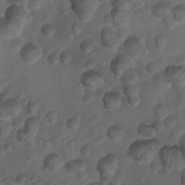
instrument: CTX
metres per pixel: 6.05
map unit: Nhu
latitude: 6.4979
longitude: -22.2900
